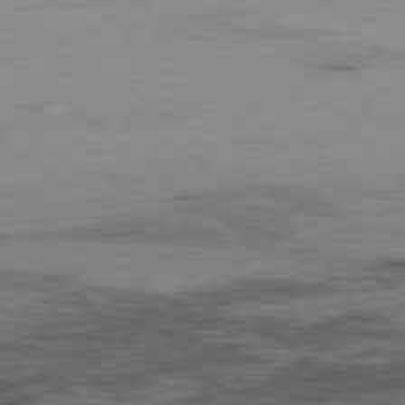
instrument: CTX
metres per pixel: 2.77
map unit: Hpe
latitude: -78.8597
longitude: 13.2943
